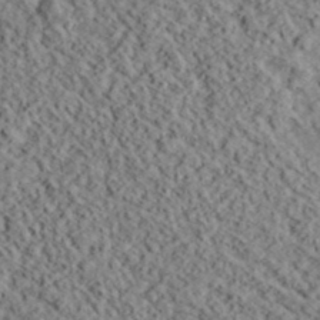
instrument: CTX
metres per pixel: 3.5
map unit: lHvf
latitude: 38.4790
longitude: -88.5924
